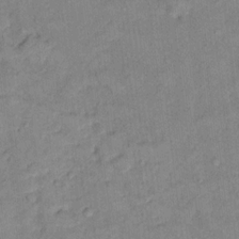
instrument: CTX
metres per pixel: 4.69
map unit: Hto
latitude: 12.0444
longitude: -37.5749
